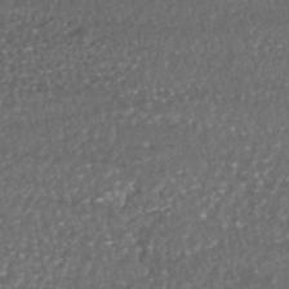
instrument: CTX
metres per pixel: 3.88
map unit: HNhu
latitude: -46.4818
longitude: 104.8597
